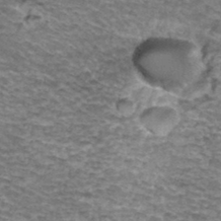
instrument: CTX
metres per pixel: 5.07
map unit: Hto
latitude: 36.8569
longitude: -43.1025
